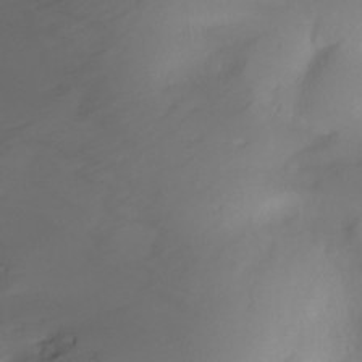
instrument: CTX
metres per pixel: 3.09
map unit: Ht
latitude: -6.5384
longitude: -20.5357
